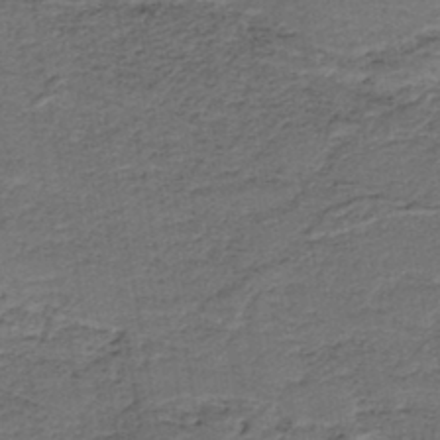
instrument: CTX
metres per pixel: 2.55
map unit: HNb
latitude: -42.9919
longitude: 51.0864
